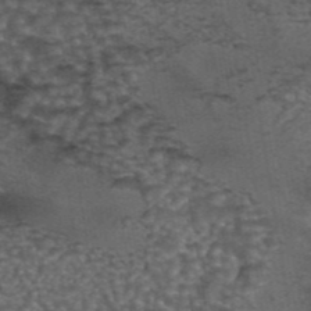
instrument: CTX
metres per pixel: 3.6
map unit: eAb
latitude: 43.6883
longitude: 105.2943
